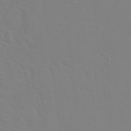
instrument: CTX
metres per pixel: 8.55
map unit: Hto
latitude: 17.8017
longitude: -39.5938
